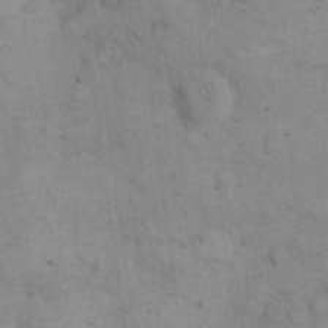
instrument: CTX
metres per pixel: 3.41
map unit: eHh
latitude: 15.2726
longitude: -67.2914
